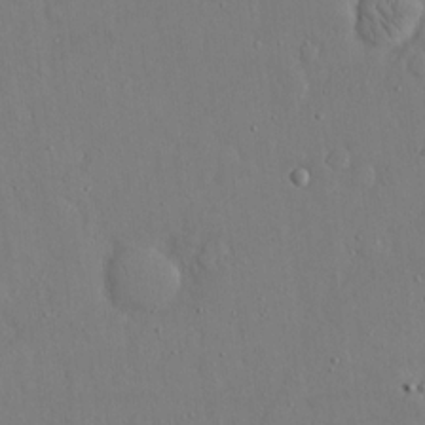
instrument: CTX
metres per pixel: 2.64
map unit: eHh
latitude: 16.0822
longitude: -70.8947
